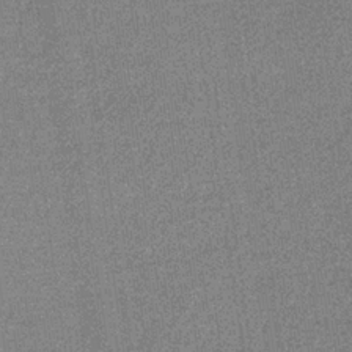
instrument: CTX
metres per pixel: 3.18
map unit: eHb
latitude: -31.8800
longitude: 67.7289
